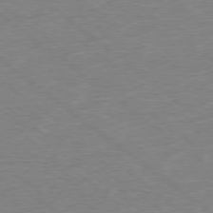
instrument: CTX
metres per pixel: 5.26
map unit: Ap
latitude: -78.8030
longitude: -49.7450
